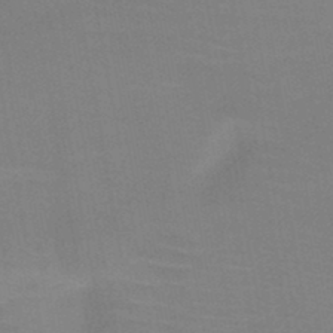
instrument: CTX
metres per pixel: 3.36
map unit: HNb
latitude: -46.4062
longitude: -44.9136
